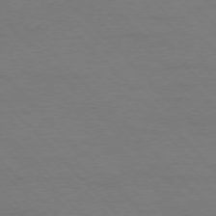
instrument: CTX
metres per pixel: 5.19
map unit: Ap
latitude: -77.2754
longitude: -87.3859
